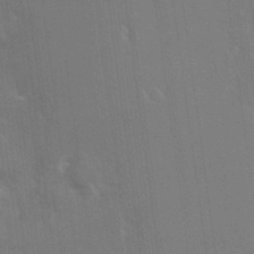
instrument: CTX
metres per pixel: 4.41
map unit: HNhu
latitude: 4.7624
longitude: 9.0864
